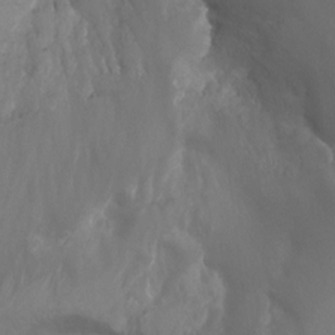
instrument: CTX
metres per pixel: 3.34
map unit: Nhu
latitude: -13.5777
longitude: -64.2334
